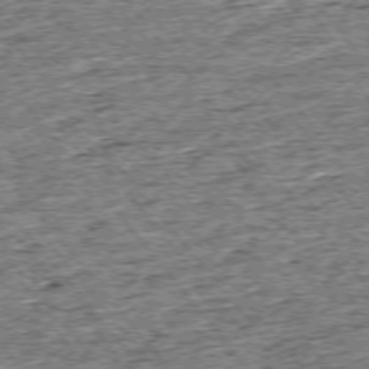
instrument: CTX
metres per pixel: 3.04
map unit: Ap
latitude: -75.5777
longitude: -91.8016
